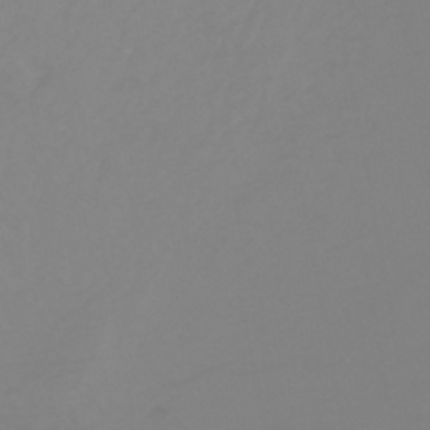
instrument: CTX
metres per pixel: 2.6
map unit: HNhu
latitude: -45.2376
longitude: 90.3684
